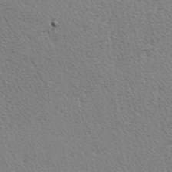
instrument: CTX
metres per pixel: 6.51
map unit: Hve
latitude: 2.7813
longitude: -124.8002
